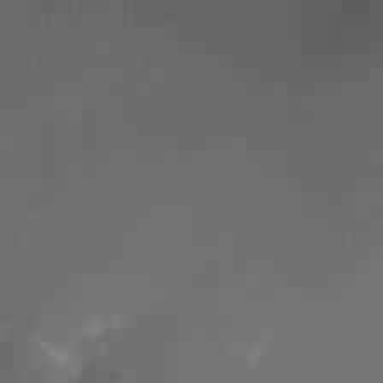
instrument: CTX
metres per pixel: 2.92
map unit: Nhu
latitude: -12.8597
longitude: -41.4993
